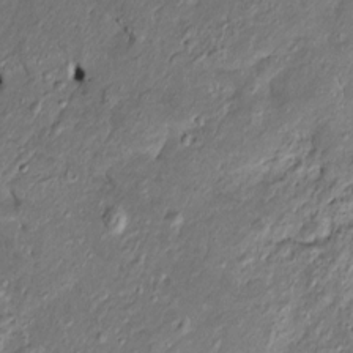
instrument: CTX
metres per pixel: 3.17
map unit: Htu
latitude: -6.3684
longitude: 157.5588
